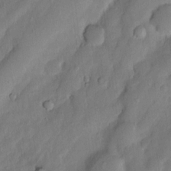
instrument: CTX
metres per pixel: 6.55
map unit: Nhu
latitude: 5.7072
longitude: -24.1955
